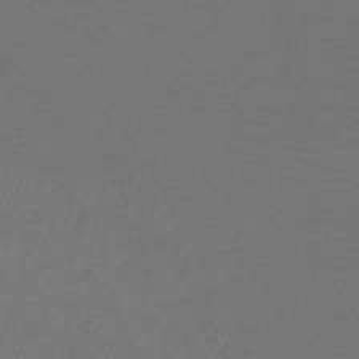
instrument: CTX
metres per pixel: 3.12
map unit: HNb
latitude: -53.0864
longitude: -50.9891
